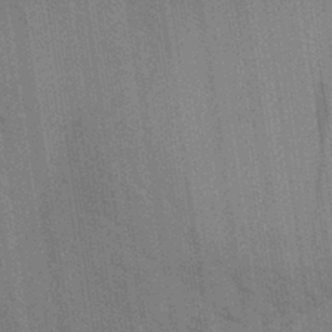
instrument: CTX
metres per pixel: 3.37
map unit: Aa
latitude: 32.5546
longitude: -140.0822
